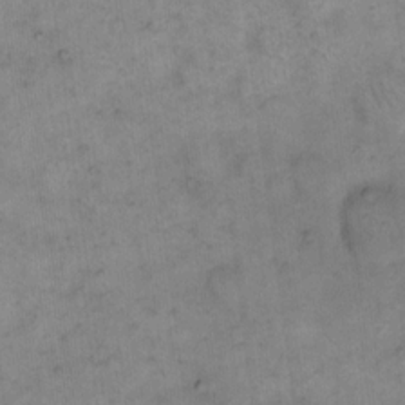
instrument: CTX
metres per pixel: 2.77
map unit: eHh
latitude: 14.7058
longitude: -66.3089
